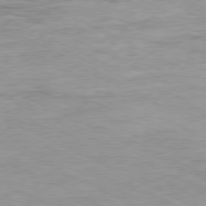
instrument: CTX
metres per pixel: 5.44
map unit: Ap
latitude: -80.4629
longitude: -75.1781
